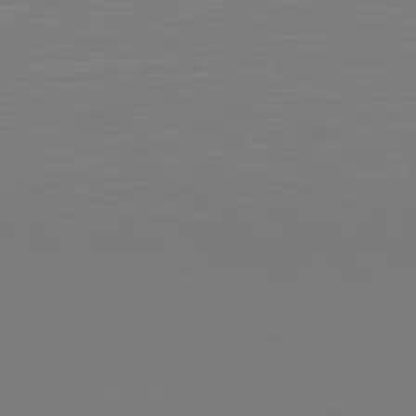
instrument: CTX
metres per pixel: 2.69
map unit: Hpe
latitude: 78.2901
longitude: -135.1403
